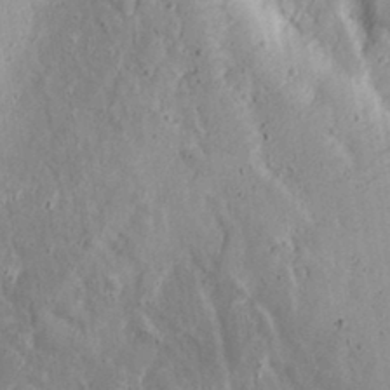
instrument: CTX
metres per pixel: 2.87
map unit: Aa
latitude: 17.0270
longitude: -124.5167
